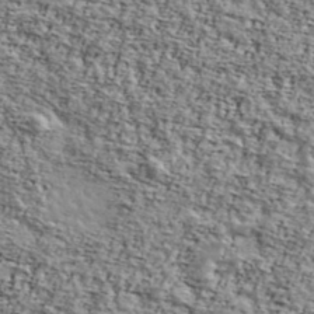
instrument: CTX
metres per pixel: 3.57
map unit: Ave
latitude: 42.5924
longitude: -110.0633
